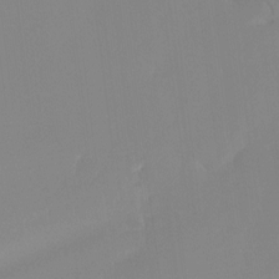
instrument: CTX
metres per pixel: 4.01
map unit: Ht
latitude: -14.5007
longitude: -51.7449
